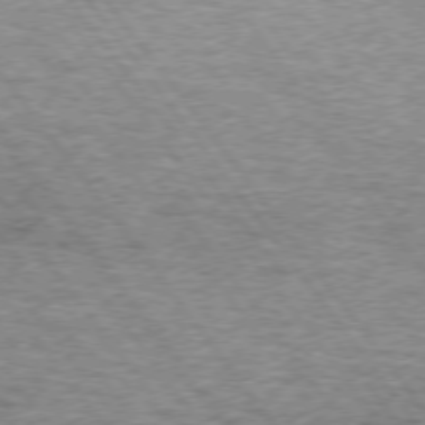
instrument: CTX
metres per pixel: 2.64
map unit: lApd
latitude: 74.0633
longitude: -76.4034
